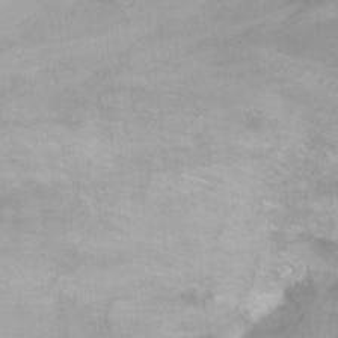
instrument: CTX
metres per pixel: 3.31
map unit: Nhu
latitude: -13.0675
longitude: -58.1011
